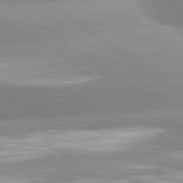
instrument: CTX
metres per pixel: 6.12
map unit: lApd
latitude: 81.3482
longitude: -157.6316
